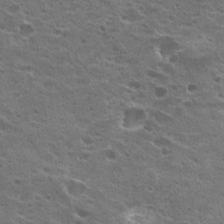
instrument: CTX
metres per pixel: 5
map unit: Hto
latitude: 22.0822
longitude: -42.2145
